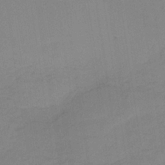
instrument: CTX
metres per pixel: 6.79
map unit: HNb
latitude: -35.2943
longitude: 56.8030
